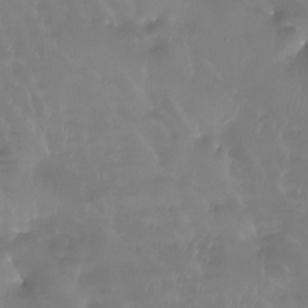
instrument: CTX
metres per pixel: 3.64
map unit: Htu
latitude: -13.9178
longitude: -46.7058
